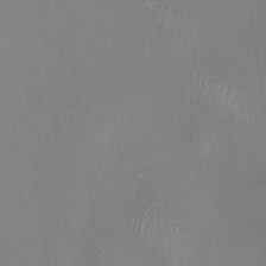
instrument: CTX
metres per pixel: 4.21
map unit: HNhu
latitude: 0.2144
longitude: -4.9514
